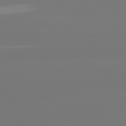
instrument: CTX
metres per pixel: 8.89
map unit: lApd
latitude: 81.1403
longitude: -148.4790
